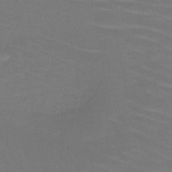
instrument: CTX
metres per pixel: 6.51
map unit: HNb
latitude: -47.3131
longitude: -45.4426
